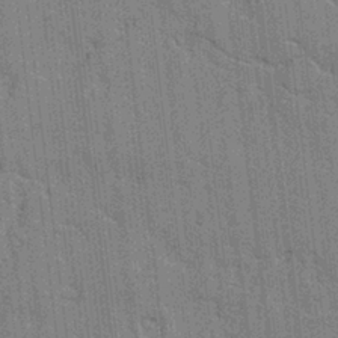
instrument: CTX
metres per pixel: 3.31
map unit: lAvf
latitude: -1.5022
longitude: -107.8772
